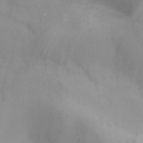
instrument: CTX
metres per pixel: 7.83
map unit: eHh
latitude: 26.1767
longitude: -64.7246
